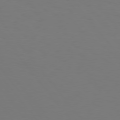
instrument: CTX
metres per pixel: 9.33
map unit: Hpe
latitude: 75.8205
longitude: -138.8947
